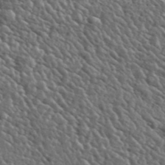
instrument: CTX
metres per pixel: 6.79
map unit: lHvf
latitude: 37.0648
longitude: -88.7058
